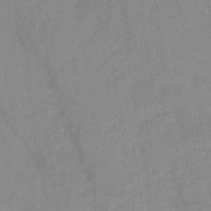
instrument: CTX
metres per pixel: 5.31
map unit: HNb
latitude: -31.3887
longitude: 62.2361
